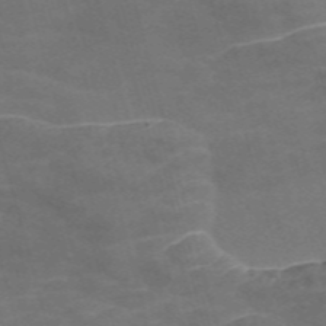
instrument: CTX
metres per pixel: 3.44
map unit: Nve
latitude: -58.3306
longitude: 65.8423
